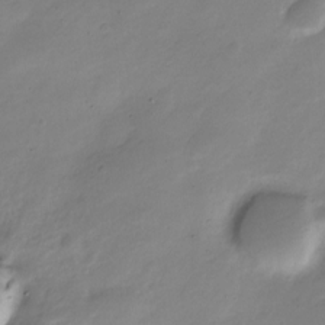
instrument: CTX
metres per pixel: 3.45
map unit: Nve
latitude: -22.8786
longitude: 105.7477
